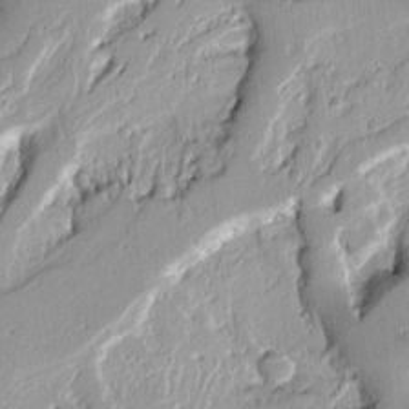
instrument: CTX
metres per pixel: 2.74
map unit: Ave
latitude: 13.3104
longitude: -132.5546
